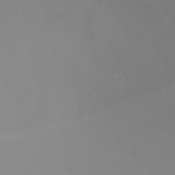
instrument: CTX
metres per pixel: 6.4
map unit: Ht
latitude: 1.3292
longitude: -20.9514
